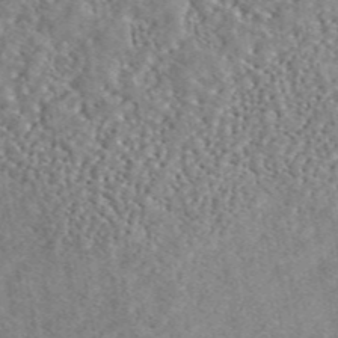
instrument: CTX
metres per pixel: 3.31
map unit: ANa
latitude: 45.7449
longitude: 49.8045
